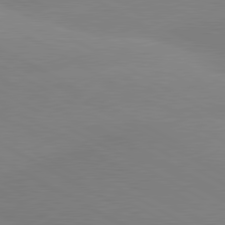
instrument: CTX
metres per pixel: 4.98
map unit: lApd
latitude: 80.4790
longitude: -153.4238
